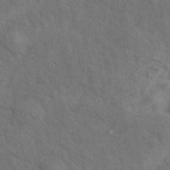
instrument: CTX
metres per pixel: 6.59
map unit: eAb
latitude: 43.1214
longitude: 110.1794
